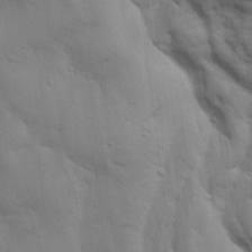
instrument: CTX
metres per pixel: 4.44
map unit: lAa
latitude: 19.4426
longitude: -138.5735
